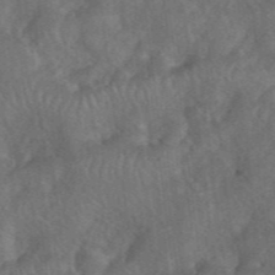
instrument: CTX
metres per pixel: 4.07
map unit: eHh
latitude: 39.9339
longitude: -56.3278
